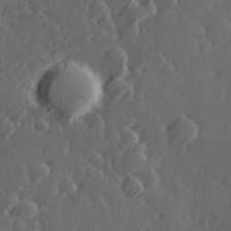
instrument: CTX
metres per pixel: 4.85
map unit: Hve
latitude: 26.7435
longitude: 146.1794
